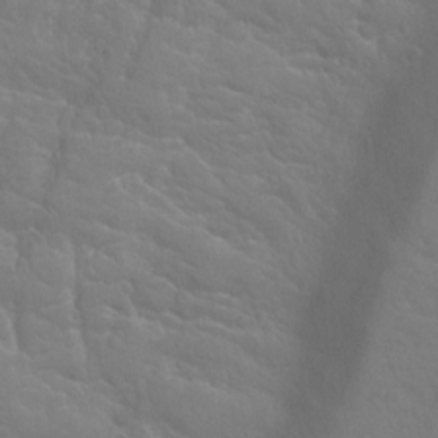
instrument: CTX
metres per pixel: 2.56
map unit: Hto
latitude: -2.8596
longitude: -35.1970
